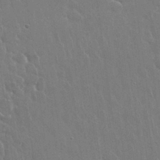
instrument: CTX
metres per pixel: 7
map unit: Nhu
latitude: 28.3278
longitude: -62.4979
